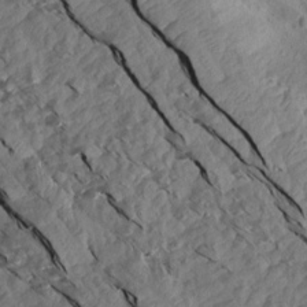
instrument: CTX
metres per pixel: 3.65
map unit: Aa
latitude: 14.8569
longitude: -142.6869
